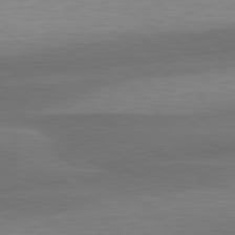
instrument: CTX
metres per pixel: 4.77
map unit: lApd
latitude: 79.7261
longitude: -88.4790
